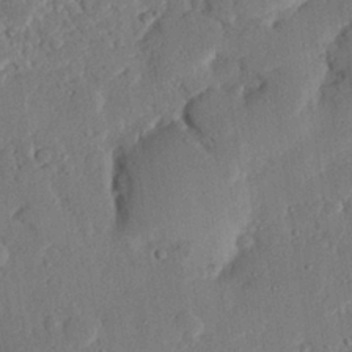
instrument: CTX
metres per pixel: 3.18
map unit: eHh
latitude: 25.3859
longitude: -81.1970
